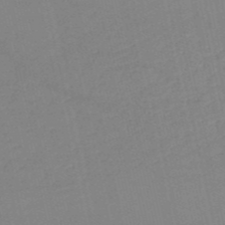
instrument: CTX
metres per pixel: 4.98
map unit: HNb
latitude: -52.6140
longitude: -48.0255
